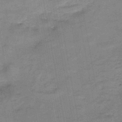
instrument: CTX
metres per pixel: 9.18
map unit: HNb
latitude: -46.1228
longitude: -37.3104
